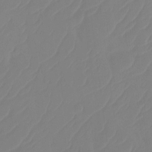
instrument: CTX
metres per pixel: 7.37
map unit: Htu
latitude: -14.2362
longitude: -49.9528
